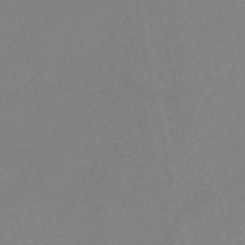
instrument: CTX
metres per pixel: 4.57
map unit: HNb
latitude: -50.5385
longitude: -42.4601
